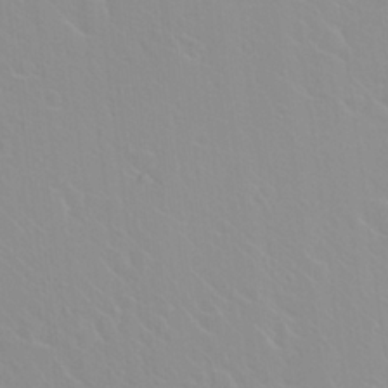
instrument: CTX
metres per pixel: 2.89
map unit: Hto
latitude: 20.1389
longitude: -33.8772
